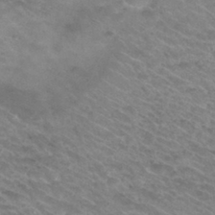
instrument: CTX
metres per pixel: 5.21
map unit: Hto
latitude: 31.4994
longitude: -47.6316
